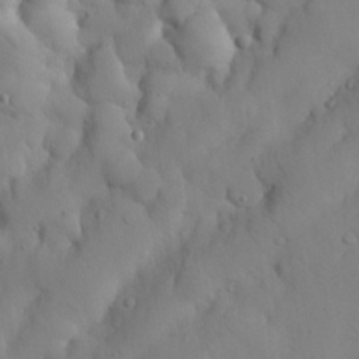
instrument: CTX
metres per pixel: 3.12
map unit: Nhu
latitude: 26.1389
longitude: -72.4034
